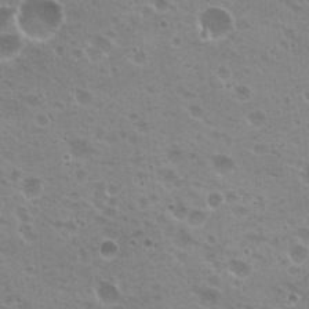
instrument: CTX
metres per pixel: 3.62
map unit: Hto
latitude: 20.7247
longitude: -31.7639
